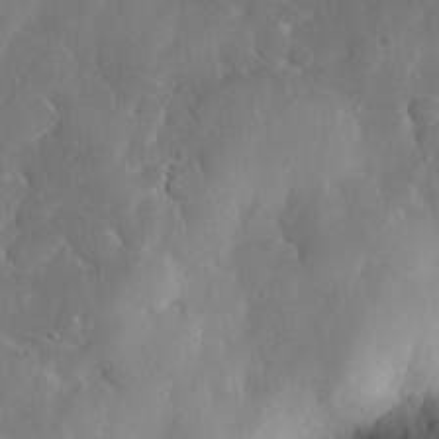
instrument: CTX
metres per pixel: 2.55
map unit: eHh
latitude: 28.9513
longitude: -78.0822
